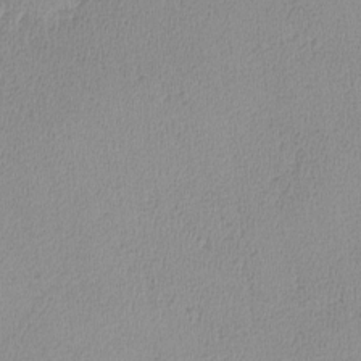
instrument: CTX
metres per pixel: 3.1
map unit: lHvf
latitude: -14.4251
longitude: -102.2333
